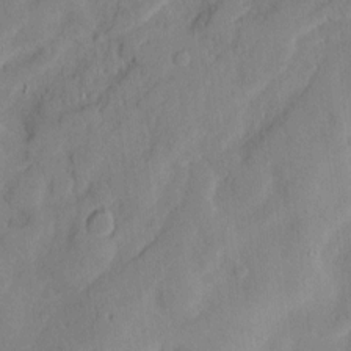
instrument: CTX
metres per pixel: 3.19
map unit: Htu
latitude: -8.4062
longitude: 176.0094
